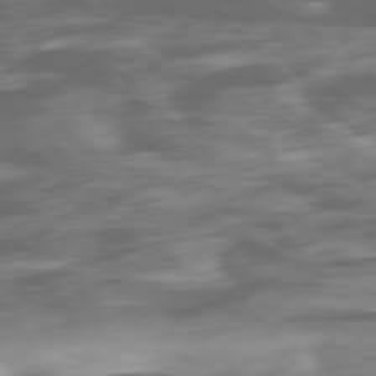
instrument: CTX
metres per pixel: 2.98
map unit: Ap
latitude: -76.6518
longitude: -78.4979
